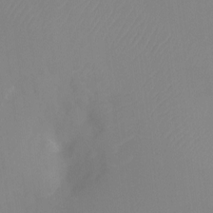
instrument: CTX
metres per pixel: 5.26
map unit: Ht
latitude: -8.1984
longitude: -30.9136
